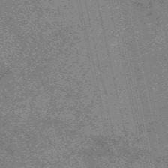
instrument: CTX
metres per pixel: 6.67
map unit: HNb
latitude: -55.5021
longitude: -45.9339
